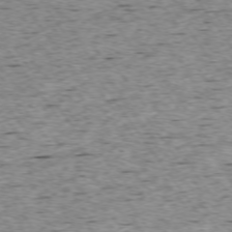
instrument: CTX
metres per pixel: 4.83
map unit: Ap
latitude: -74.3118
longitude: -87.8772
